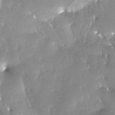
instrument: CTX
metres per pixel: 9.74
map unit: Nhe
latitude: -28.3873
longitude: -110.8002
